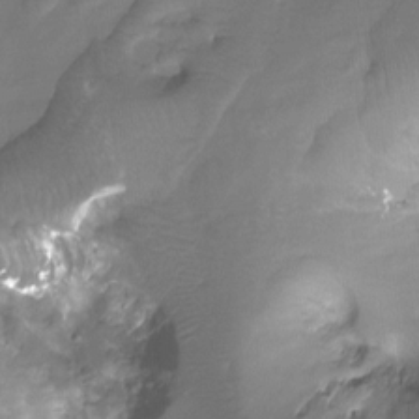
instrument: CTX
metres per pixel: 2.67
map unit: Ht
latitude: -12.1606
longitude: -45.6694
